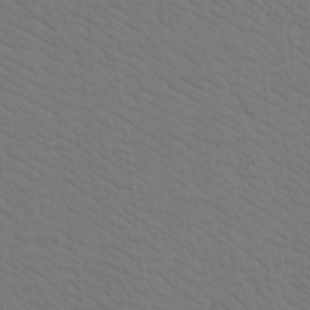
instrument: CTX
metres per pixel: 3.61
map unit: Aa
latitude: 19.3103
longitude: -142.3845
